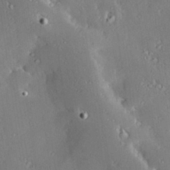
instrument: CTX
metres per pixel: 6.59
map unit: Hve
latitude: 28.1767
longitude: -93.6316
